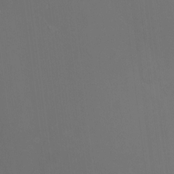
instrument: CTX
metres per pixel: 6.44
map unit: HNhu
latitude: 7.0458
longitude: 8.8597
